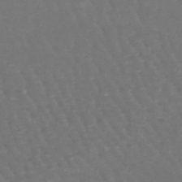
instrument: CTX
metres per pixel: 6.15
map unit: lHb
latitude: -46.0850
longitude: 76.5574
